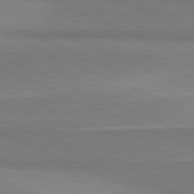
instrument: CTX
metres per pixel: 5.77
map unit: lApd
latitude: 81.5749
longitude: 160.7274
